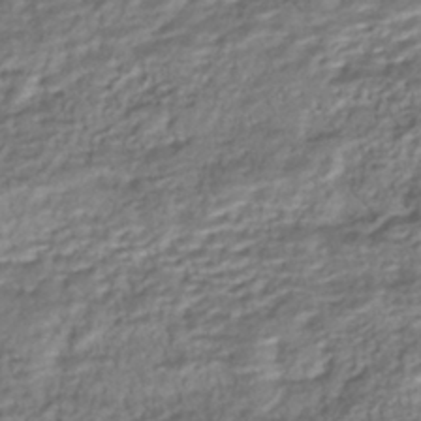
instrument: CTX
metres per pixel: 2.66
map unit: ANa
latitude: -43.5210
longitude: 108.7085
